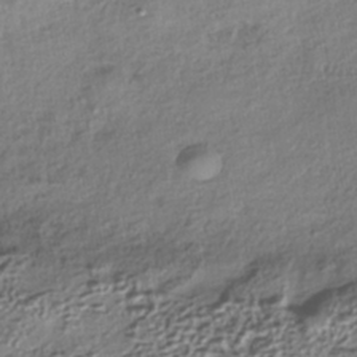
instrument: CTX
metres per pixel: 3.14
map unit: HNhu
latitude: -40.5007
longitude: 107.3132
